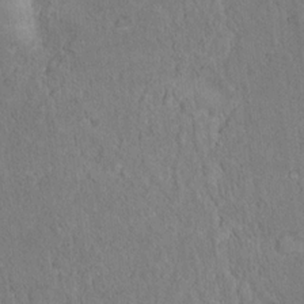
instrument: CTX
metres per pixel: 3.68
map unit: Hto
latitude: 16.8191
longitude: -37.7639
